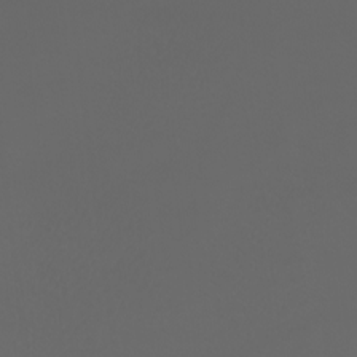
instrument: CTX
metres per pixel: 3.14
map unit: Htu
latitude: -7.1431
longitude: -73.2537
